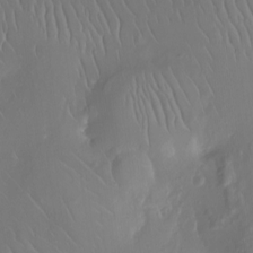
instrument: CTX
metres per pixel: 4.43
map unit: Ht
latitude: -12.0283
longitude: -43.7828
